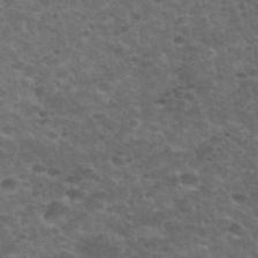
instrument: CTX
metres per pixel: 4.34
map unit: Hto
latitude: 33.7261
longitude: -50.3656
